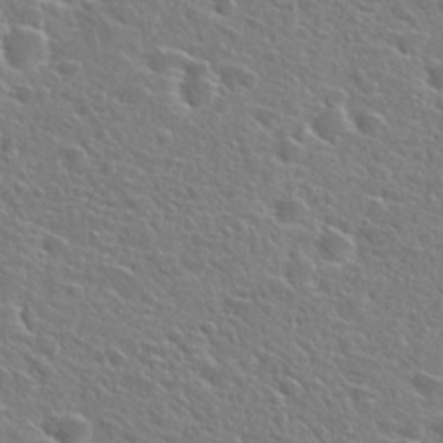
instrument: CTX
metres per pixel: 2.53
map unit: Hto
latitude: 25.3859
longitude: -46.7058
